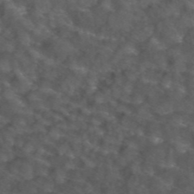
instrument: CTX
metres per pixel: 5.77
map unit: ANa
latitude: 44.1200
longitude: 24.9919
